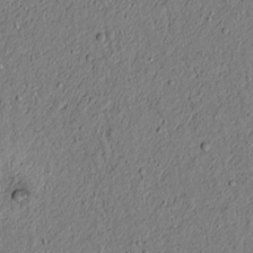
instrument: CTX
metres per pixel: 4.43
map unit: lAvf
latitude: 5.7261
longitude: 167.9178
